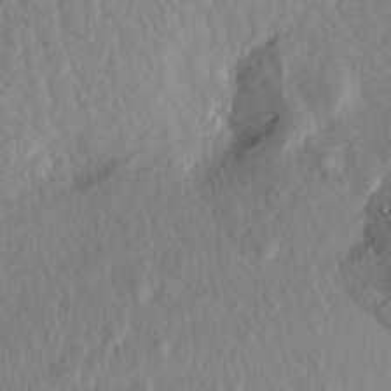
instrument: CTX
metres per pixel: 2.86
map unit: Aa
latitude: 18.3467
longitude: -144.4979
